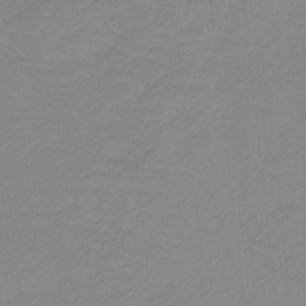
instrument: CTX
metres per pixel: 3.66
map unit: lHb
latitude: -40.1983
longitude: 65.3699
